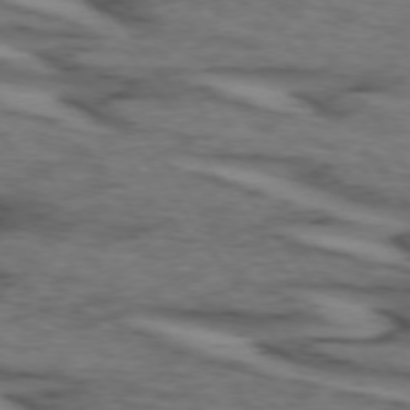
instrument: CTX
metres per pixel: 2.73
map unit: lApd
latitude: 73.8017
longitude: -71.8961
